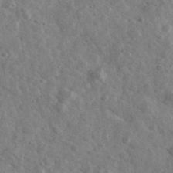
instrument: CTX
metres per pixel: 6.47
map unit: Ave
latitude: 39.4993
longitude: -107.7261
